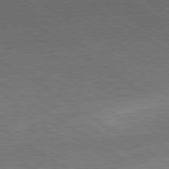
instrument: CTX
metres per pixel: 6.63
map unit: Hpe
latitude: -80.3118
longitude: 18.8786
